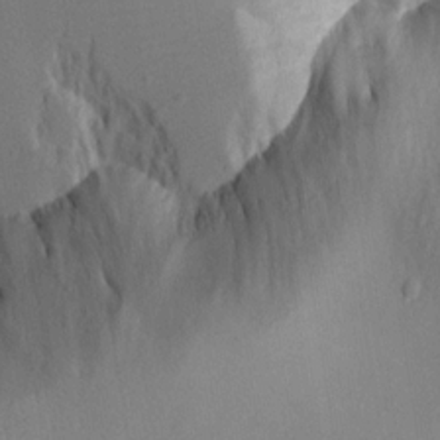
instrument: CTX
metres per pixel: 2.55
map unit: Aa
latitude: 18.3278
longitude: -126.6113
